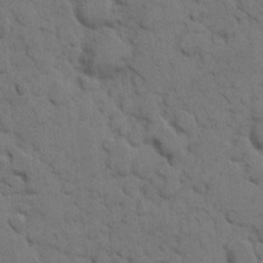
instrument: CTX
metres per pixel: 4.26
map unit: eHh
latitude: 7.8961
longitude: -65.1781
